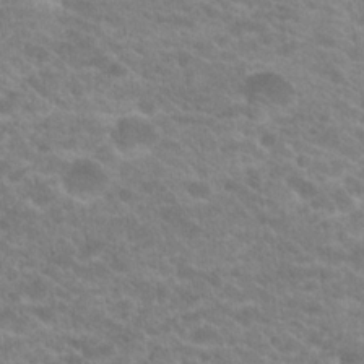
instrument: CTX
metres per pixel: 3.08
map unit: Hto
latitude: 20.2334
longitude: -38.3089
